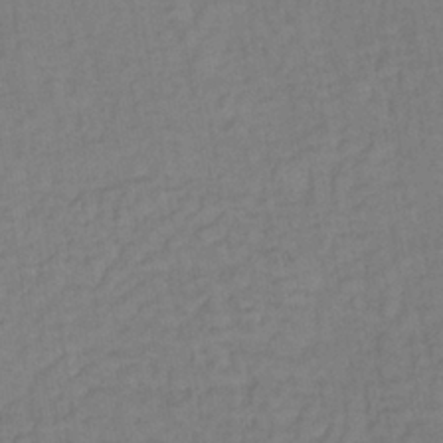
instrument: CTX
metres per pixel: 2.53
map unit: lHb
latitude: -35.4076
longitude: 65.3888
